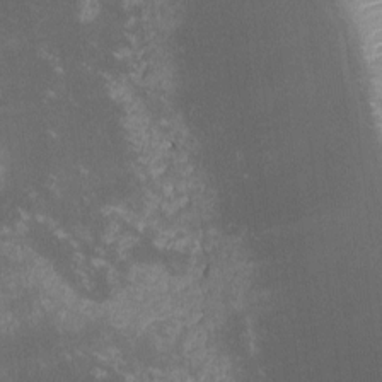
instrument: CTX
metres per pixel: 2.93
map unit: lHvf
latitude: -13.7100
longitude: -102.9136
